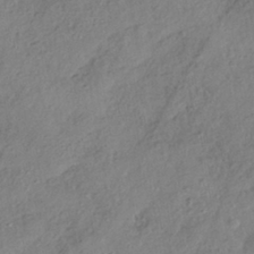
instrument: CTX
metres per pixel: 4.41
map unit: HNhu
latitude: -40.9542
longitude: 107.1809
